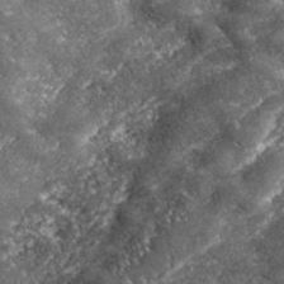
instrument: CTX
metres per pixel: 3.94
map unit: eHh
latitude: 42.7813
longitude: -89.7261
